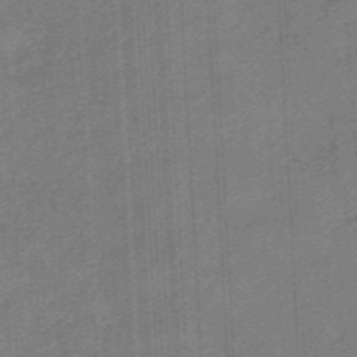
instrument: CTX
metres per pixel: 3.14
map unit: eHb
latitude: -46.1228
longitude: 83.7100
